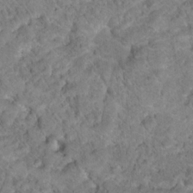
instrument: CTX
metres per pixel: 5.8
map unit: Hto
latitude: 18.5545
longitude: -37.4616
